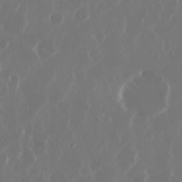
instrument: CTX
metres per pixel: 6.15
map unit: Nhu
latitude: 30.0444
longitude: -60.3845
